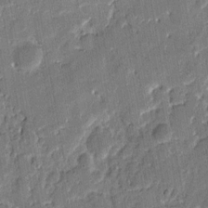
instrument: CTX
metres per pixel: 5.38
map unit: eHh
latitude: 8.9892
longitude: -66.5167
